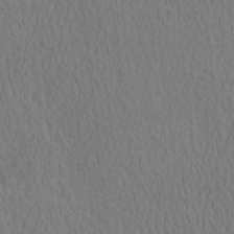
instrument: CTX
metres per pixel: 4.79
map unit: eHh
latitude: -2.9730
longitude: 15.8423
